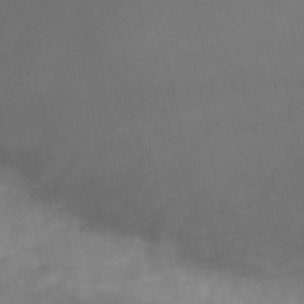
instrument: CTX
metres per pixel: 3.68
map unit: HNb
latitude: -48.9164
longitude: -38.8758
